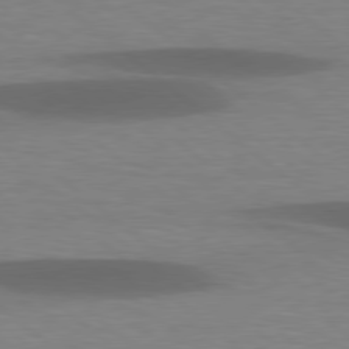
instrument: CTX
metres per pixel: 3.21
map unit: lApd
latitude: 78.5546
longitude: -48.1011
